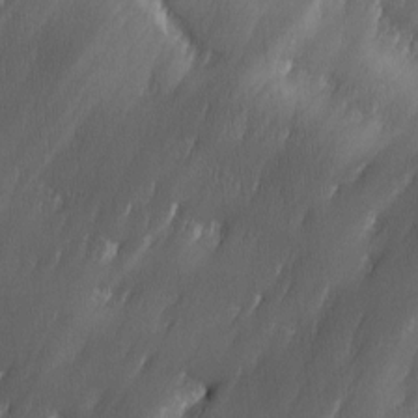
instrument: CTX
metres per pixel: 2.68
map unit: Ave
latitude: 10.0444
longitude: -105.6316
